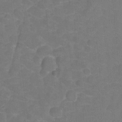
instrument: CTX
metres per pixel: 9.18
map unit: Hto
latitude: 5.0458
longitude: -31.3293
